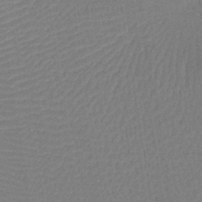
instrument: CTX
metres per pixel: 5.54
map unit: lHb
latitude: -38.9542
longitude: 58.4251
